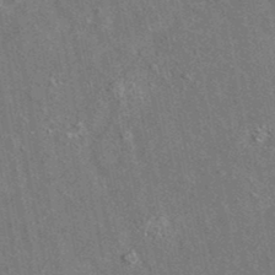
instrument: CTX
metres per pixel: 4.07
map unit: eAb
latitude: 35.8394
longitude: 112.9542
